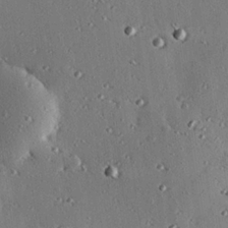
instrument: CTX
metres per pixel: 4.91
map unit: eHh
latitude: 23.2348
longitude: -90.6679
